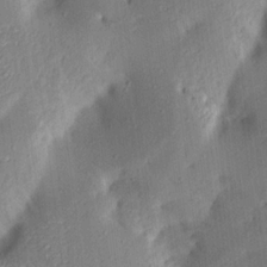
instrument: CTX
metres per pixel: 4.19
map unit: Aa
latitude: 15.8773
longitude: -148.9703
